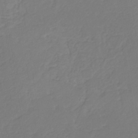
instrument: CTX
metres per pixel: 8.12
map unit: eHb
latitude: -30.3306
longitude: 63.5588
